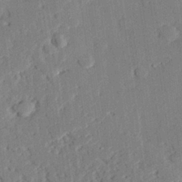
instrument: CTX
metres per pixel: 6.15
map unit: eHh
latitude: 28.1011
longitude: -81.7261
